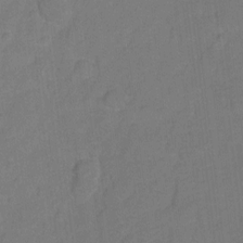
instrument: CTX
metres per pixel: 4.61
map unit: Hto
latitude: 3.9906
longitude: -32.8947
